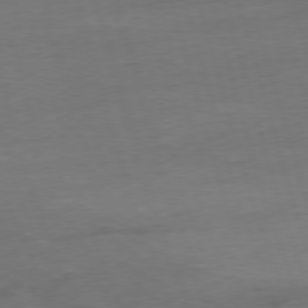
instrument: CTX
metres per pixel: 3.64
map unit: Ap
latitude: -76.7274
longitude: -73.0459
